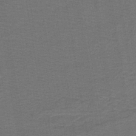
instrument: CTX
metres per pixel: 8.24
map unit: lHb
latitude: -43.1431
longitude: 53.7099
